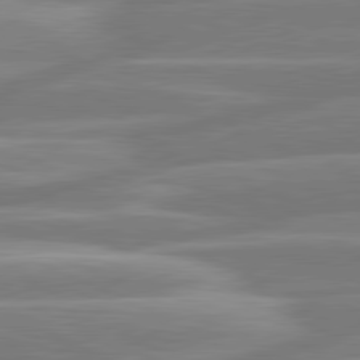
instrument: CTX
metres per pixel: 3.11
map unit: lApd
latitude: 81.0836
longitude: -131.6316
